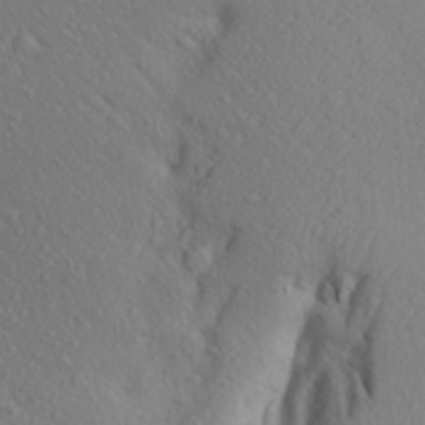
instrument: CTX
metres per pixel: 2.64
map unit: Aa
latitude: 25.6693
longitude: -146.8569
